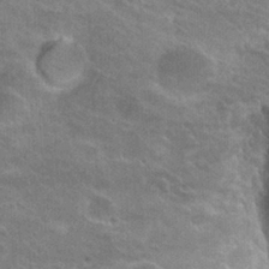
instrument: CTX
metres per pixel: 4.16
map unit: Hto
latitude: 24.8946
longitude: -44.0822
